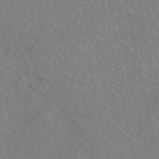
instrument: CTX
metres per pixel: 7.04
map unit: eAb
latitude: 50.1577
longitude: 117.1998
